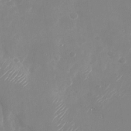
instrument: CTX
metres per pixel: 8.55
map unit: Nhu
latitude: -28.6896
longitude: -68.8758
